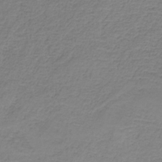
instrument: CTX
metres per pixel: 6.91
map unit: HNb
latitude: -35.2565
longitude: 53.5210
